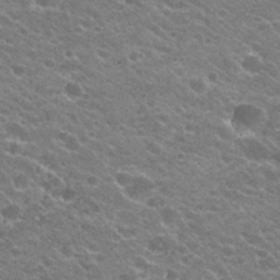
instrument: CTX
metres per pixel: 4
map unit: Hto
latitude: 23.9150
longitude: -35.6694
